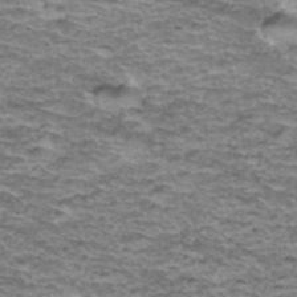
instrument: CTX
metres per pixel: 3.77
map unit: Hto
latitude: 37.9528
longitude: -43.1214
